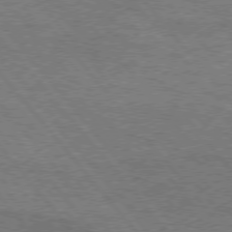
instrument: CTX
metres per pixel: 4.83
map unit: Hpe
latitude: 75.3293
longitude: -151.7827
